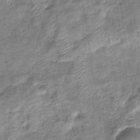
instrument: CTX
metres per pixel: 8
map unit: eHb
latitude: -37.9178
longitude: 77.3699
